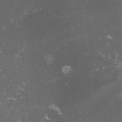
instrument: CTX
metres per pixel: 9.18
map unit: lHvf
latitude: -14.0472
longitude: -99.3670
